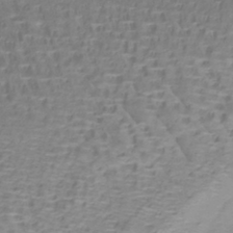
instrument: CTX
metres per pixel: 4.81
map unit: lHb
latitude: -40.8219
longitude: 59.1242
